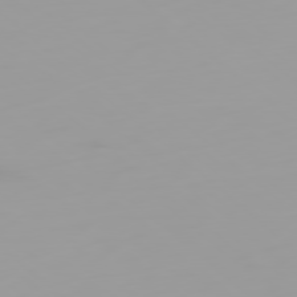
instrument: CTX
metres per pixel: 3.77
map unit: Ap
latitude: -79.4832
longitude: -69.1781
